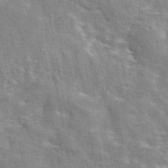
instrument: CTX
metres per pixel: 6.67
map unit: eAb
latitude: 44.6679
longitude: 110.0472
